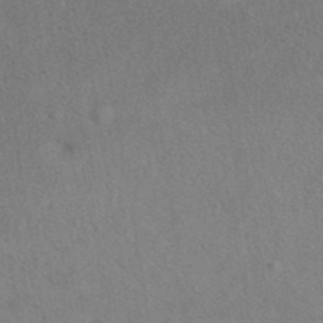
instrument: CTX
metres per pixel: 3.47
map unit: eAb
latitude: 41.4615
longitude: 108.2928
